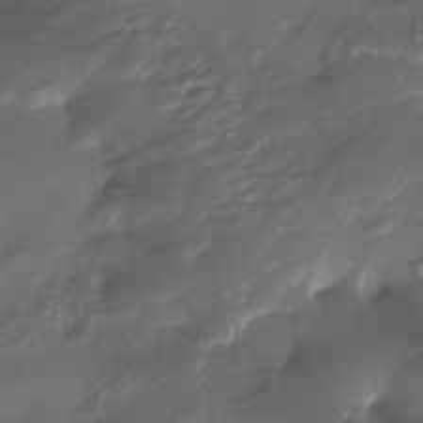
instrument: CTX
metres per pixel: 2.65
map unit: Htu
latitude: -13.9367
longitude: -44.8191
